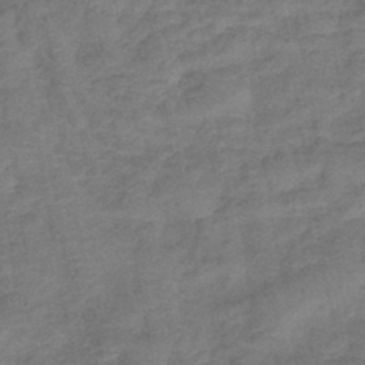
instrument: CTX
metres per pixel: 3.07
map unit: lHb
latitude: -42.4062
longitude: 79.6910
